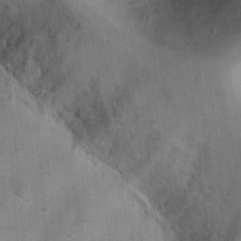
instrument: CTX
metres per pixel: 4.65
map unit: Ht
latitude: 4.6301
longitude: -22.2900
